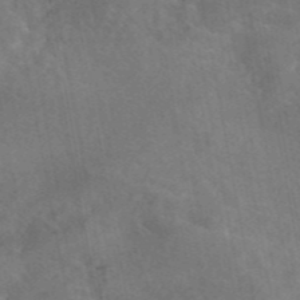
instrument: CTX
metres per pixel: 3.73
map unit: eAb
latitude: 45.0269
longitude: 123.5588
